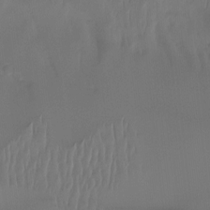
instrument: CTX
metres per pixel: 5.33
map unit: Htu
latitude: -15.1998
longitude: -45.5182
